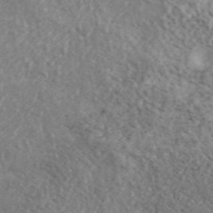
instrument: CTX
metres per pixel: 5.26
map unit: ANa
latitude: 45.8205
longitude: 27.2753
